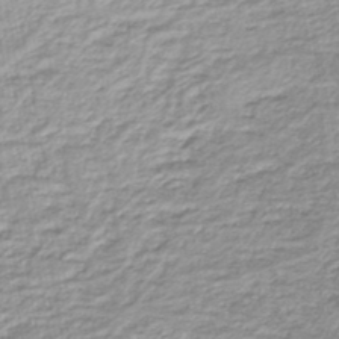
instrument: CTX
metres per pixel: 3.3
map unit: lHb
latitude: -45.1620
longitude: 74.1795
